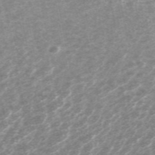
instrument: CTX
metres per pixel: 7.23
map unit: ANa
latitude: 44.9891
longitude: 29.5777
